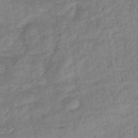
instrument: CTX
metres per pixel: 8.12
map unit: eHb
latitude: -42.3684
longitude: 82.4062
